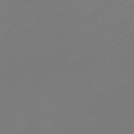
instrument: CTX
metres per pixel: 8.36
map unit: HNb
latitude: -46.3117
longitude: 56.5196
